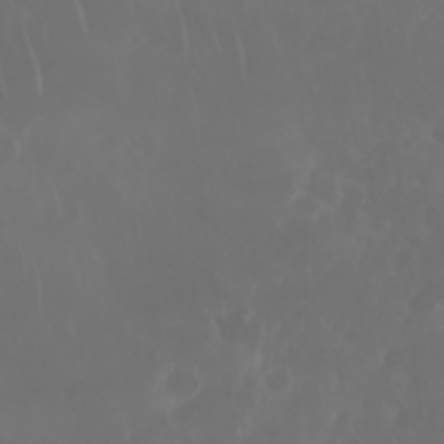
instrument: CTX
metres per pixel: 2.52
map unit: Nhu
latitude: 28.6868
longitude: -64.0822
